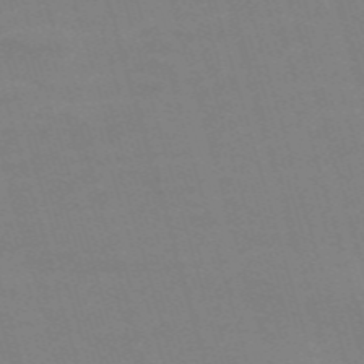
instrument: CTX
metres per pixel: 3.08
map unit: Nve
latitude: -59.2186
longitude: 60.8219
